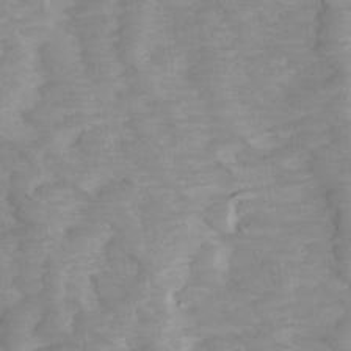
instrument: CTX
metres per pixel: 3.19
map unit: Ave
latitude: 14.2901
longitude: -103.5182
